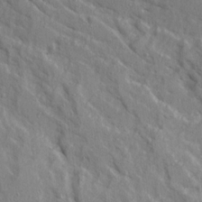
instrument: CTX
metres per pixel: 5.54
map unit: Ave
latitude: 14.7813
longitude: -130.4412
